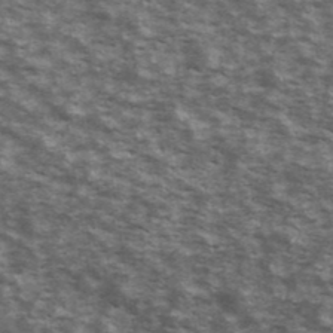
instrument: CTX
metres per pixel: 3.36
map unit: Ave
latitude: 40.6301
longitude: -109.6505
